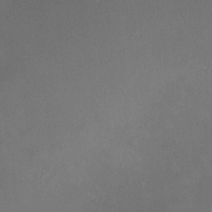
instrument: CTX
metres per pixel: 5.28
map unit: HNhu
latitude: 6.6868
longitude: 9.1431
